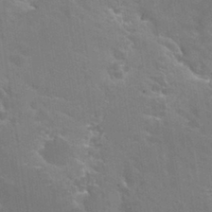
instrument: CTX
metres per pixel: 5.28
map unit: Hto
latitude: 30.2523
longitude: -43.5371
